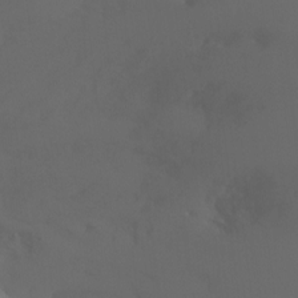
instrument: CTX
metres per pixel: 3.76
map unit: Ht
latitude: -7.5777
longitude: -32.3278
